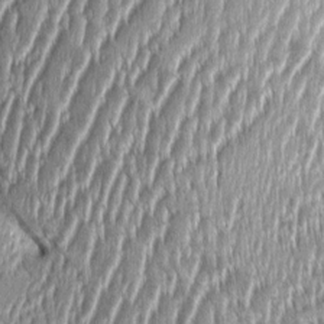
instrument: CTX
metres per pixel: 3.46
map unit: Aa
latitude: 9.1592
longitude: -128.8191
